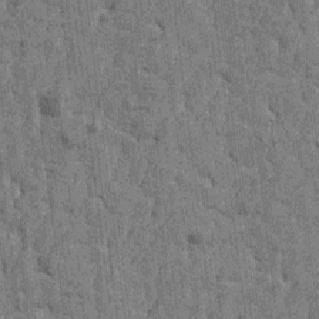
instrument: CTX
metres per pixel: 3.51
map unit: Htu
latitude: -2.7274
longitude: -179.6883
